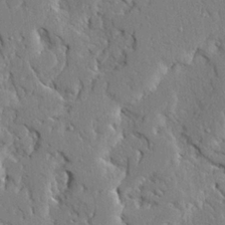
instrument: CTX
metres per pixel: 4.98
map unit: Ave
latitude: 23.6694
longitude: -130.1011
